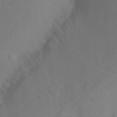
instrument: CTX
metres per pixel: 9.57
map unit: Ht
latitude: -15.5777
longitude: -43.4238
